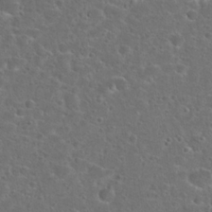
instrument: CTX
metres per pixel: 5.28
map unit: Hto
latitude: 23.8961
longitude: -46.7058
